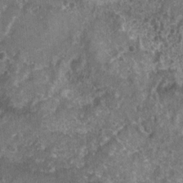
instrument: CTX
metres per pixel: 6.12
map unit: Nhu
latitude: 7.6127
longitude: -20.4790
